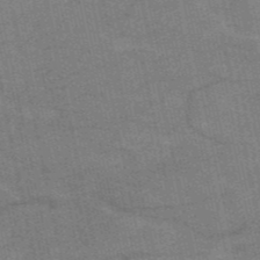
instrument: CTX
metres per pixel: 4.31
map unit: HNb
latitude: -53.1809
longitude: -46.3090
